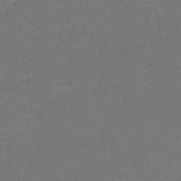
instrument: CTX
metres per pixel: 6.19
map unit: HNb
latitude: -50.8030
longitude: -48.5357
